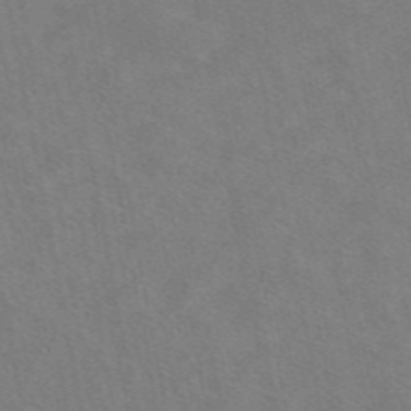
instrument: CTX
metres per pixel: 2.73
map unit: eAb
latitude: 49.2915
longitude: 120.7652
